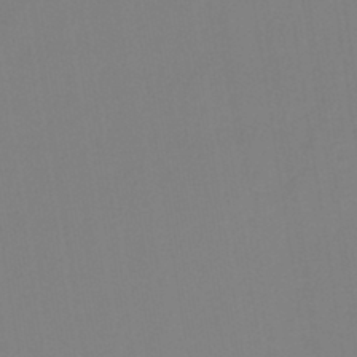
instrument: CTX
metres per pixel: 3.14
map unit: lHb
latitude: -42.1227
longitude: 64.2740
